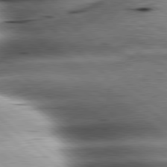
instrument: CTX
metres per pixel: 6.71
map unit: lApd
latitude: 80.1200
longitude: -142.6869
